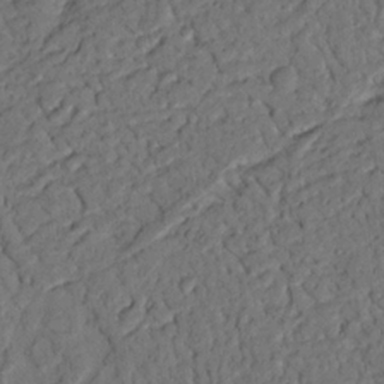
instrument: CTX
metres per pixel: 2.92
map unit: Nhu
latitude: 20.8947
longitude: -75.4426
